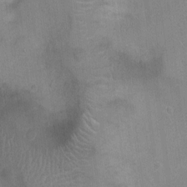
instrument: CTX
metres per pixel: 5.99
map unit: Ht
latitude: -2.9352
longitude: -16.9136
